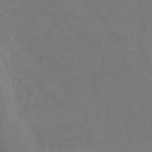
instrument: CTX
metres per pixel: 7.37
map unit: Hto
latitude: 6.1200
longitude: -35.7260
